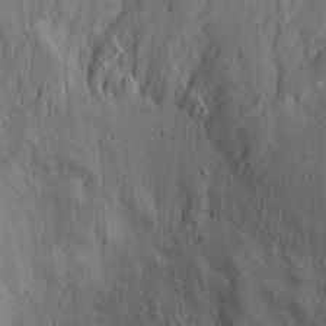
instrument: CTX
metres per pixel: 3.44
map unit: Ht
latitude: -3.1242
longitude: -14.8947
